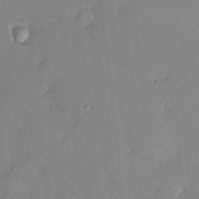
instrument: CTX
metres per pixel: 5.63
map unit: HNhu
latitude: 6.7057
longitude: 0.7275
